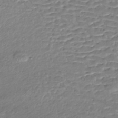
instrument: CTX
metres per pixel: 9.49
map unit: Nhe
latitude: -48.1039
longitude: -172.8002
